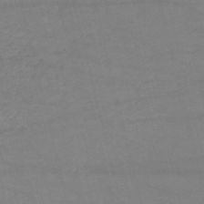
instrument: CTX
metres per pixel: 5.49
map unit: HNb
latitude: -53.0486
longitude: -37.4805
